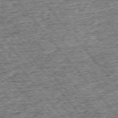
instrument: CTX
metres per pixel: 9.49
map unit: Ap
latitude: -75.4266
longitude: -91.4615
